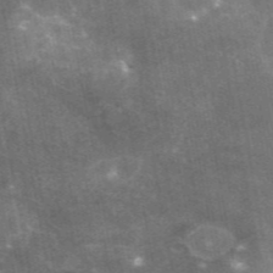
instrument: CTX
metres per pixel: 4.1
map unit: eAb
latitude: 45.7827
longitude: 119.8611
